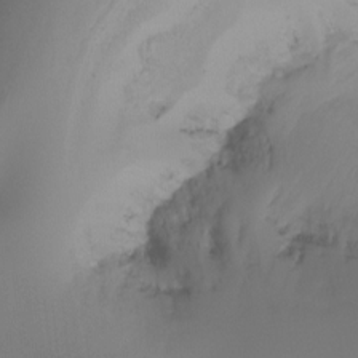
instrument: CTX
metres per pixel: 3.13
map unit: Ht
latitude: -16.2929
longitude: -49.9339
